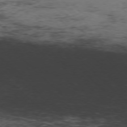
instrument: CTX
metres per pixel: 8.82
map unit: Hpe
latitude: -77.2754
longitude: 11.9178
